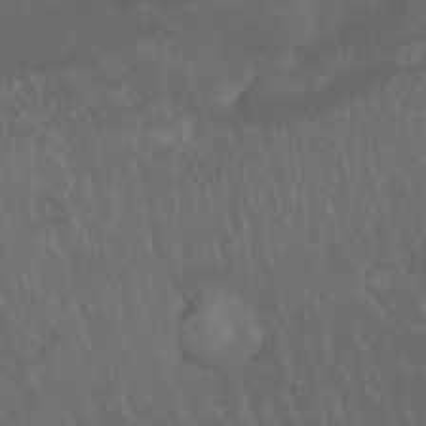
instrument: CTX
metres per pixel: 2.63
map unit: Nhu
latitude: 23.5749
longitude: -61.9528
